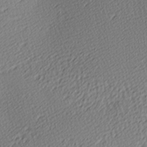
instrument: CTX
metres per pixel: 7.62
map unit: lAa
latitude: -10.1606
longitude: -125.9150
